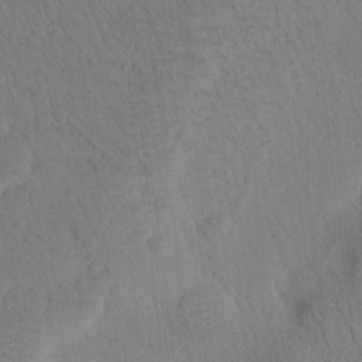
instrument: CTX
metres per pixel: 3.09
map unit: Htu
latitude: -0.7653
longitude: 172.5574
